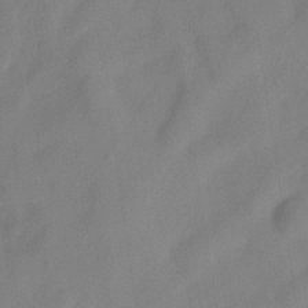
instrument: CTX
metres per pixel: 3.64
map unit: Hve
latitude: -32.7652
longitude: 92.1795
